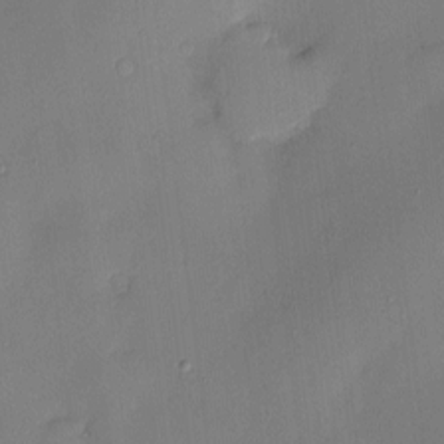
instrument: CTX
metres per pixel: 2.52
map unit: Nve
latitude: -7.8611
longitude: 175.0864
